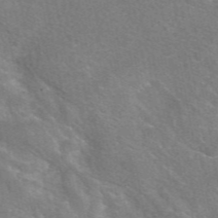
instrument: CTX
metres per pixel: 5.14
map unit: eAb
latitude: 48.3845
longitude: 119.4077
